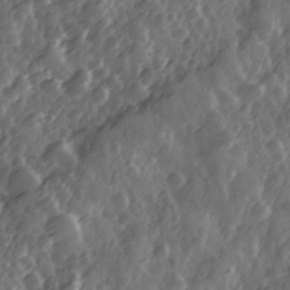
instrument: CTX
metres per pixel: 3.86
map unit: Ave
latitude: 12.1767
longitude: -103.3481
